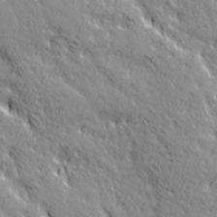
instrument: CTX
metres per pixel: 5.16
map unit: Ave
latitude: 20.9514
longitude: -135.6316
